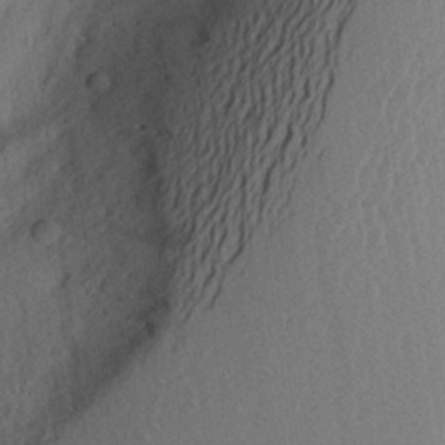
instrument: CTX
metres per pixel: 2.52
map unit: Aa
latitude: 27.1025
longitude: -146.6680
